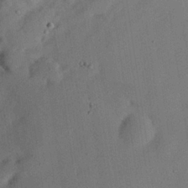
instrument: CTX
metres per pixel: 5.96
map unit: eHh
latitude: 25.8394
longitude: -69.5371
